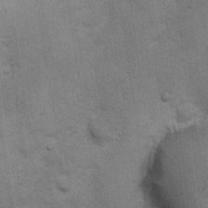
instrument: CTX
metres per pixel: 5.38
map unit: Ht
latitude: 4.1767
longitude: -22.7435
